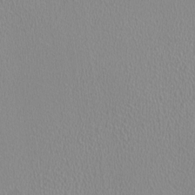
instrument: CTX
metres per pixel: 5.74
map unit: HNhu
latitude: -1.5777
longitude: -0.9324
